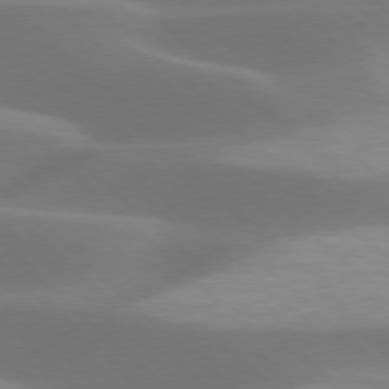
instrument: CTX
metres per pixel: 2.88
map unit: lApd
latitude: 77.8205
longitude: -50.2522
